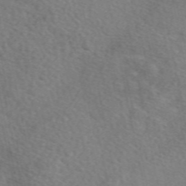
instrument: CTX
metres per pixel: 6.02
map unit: eAb
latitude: 50.2333
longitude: 110.8597
